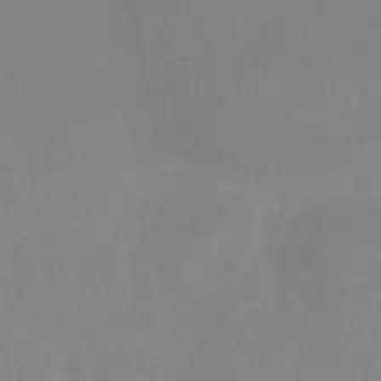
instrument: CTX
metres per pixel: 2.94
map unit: HNb
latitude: -52.8030
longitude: -49.5560
